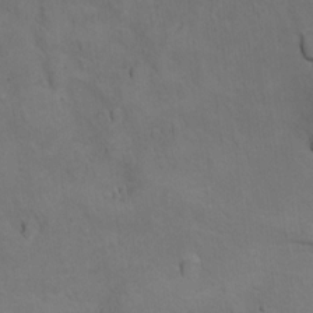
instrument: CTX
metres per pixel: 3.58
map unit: Ht
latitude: 10.9892
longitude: -33.0647
